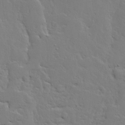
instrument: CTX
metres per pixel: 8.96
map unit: Ave
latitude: 13.4238
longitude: -135.6127
